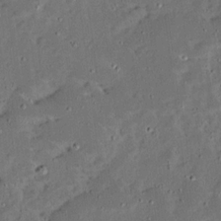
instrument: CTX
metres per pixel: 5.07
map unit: Ave
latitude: 14.3279
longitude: -138.8758
